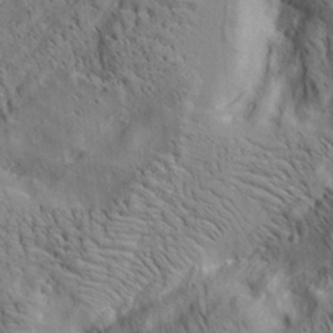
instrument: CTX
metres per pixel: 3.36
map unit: lAa
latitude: 20.0444
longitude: -140.0822
